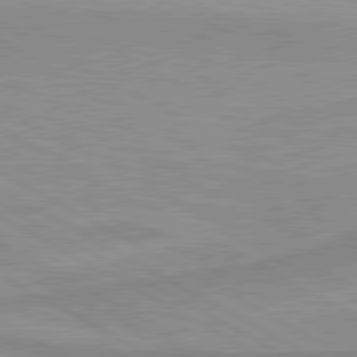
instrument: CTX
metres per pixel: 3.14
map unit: lApd
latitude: 80.2145
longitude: 170.8219
